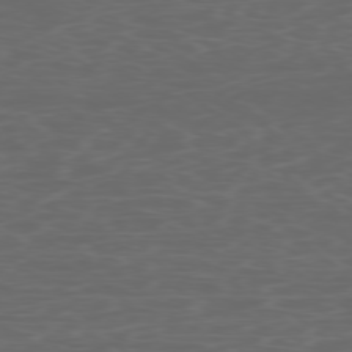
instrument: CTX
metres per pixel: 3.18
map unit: Ap
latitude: -78.0283
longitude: -79.8017
